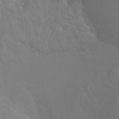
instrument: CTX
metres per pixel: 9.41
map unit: Ht
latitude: -8.3306
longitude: -33.0836
